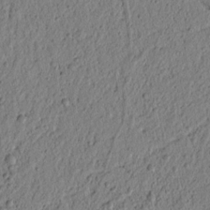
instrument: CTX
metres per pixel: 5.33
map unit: lAvf
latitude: 6.7624
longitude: 165.0109
